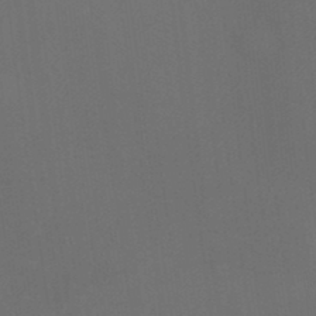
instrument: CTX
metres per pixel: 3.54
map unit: Ht
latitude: -6.2928
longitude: -26.5924
